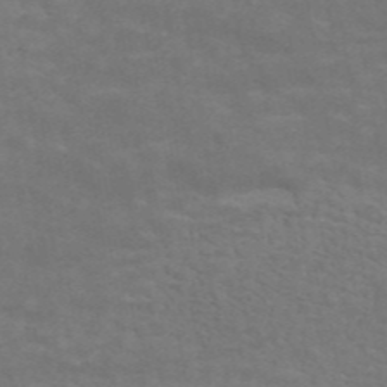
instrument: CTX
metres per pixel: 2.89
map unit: ANa
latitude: 45.0836
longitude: 26.2550
